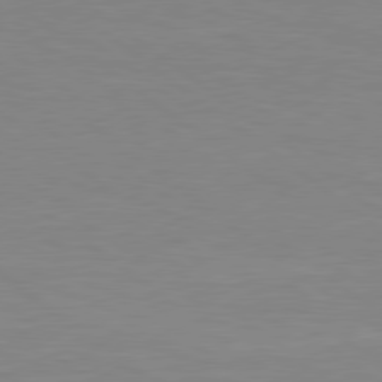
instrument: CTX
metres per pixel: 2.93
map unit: Hpe
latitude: 79.2915
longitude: -148.4223
